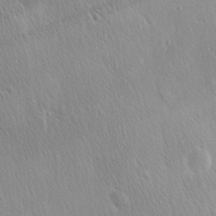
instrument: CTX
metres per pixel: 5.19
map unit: Ave
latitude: 0.4223
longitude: -113.6127
